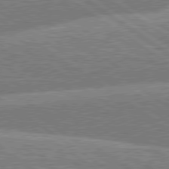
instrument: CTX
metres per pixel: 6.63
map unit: lApd
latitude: 79.6694
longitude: -157.2725
